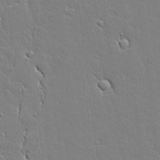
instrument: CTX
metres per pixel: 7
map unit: Aa
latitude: 12.2334
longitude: -125.6127
